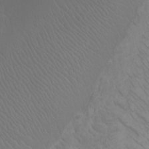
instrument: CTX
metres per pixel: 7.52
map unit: Ht
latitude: -2.5762
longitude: -18.0255
